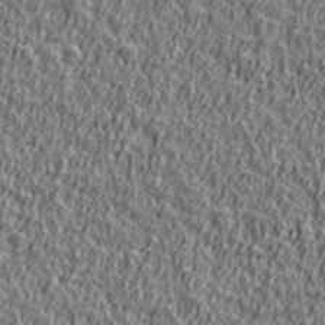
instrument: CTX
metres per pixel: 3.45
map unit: Ave
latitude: 41.4426
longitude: -112.4412
